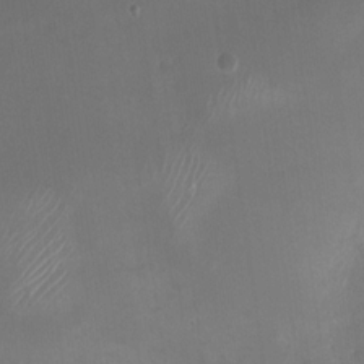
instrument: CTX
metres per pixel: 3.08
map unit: Nhu
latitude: -28.2928
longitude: -63.3860
